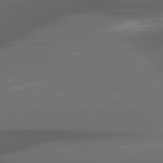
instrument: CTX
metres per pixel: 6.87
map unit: lApd
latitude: 80.2145
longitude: -140.0255
